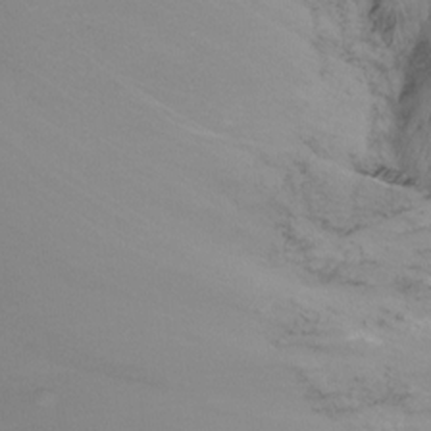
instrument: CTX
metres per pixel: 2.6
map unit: Ht
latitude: -15.5399
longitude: -49.5560
